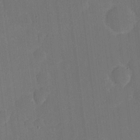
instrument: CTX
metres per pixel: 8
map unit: eHh
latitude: 4.6679
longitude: -67.8772
